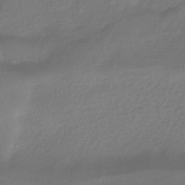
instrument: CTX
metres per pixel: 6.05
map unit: HNhu
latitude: -41.0297
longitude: 93.8422
